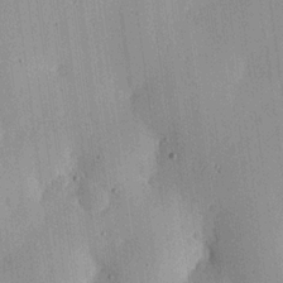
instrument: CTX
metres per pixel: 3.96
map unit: lHvf
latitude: 20.0822
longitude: -115.5371
